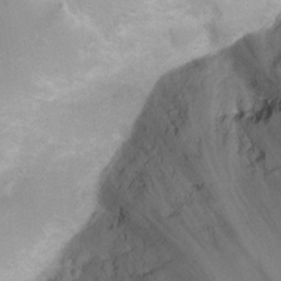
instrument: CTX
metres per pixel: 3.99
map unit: Nhu
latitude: 3.4048
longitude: -24.7624
